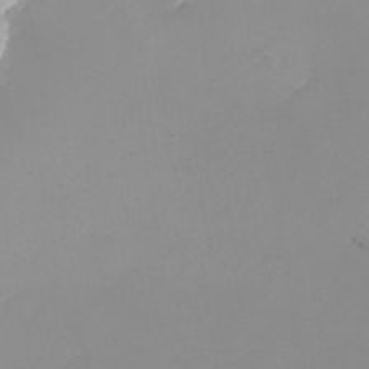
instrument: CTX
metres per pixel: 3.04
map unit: Nhu
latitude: -8.5763
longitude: -81.6127
